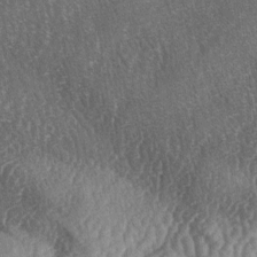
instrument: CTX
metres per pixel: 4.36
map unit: lAa
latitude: -5.4076
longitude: -127.0081
